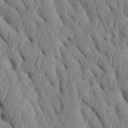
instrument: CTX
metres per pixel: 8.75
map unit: Htu
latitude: 1.9906
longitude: 148.5196
